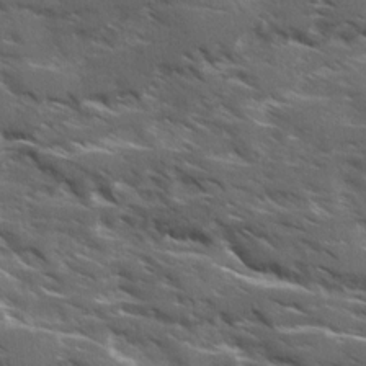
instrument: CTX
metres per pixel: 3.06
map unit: Ave
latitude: 17.8205
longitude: -130.4601
